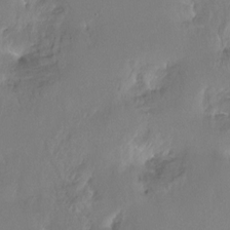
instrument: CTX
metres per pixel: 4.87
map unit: Hto
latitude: -13.5399
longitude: -42.7057
